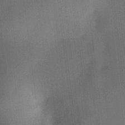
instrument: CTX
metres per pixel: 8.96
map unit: HNhu
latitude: 11.2537
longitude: 9.3321
